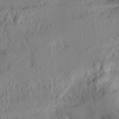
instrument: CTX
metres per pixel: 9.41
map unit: eHh
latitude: 24.3656
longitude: -79.8395
